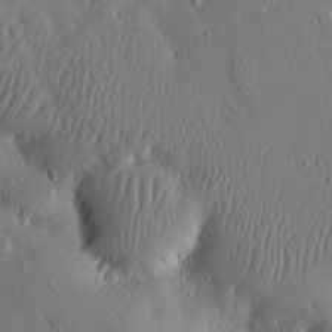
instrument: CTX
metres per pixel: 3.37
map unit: eHh
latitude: 0.3467
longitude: 18.4440
